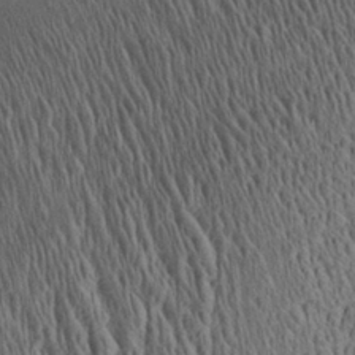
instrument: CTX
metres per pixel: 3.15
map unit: Aa
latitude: 27.9150
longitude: -136.0633
